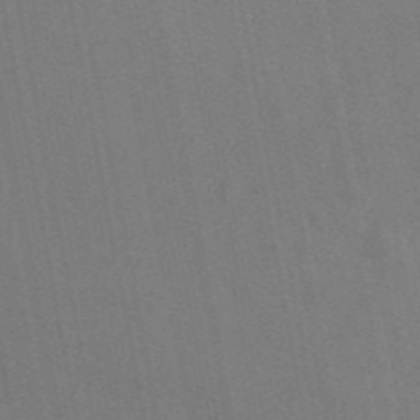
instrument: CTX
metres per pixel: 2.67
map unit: eAb
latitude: 47.1781
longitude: 116.6329
